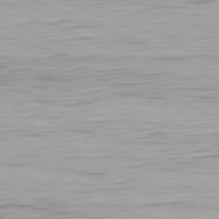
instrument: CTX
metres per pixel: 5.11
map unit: Ap
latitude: -82.2739
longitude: -76.8569
